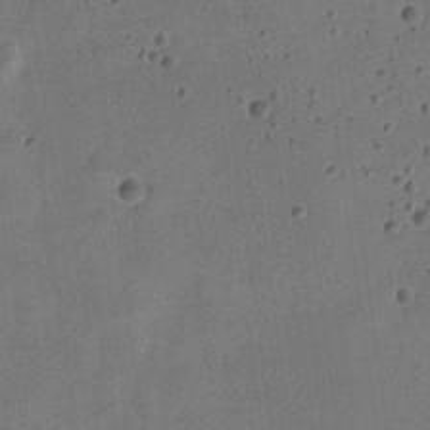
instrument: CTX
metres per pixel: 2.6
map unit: Nve
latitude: -25.3698
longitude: 106.8408
